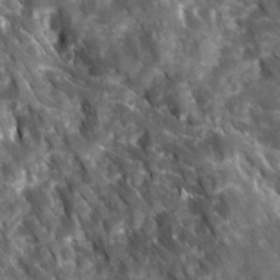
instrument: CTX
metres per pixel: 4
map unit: Ave
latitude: 16.6868
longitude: -131.4238
